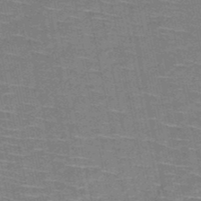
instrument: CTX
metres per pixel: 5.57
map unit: HNb
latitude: -51.1998
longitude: -44.4034
